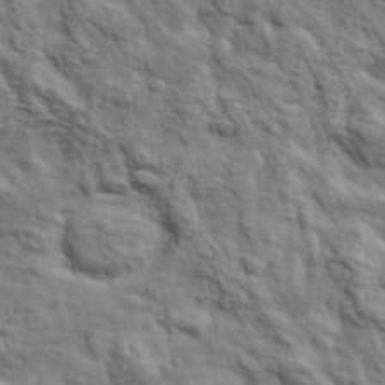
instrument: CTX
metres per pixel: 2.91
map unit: eHh
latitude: 37.0837
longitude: -81.8394
